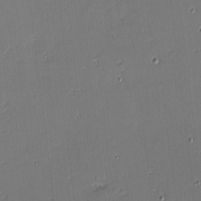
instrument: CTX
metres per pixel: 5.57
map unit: eHh
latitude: -3.7477
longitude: -81.7072
